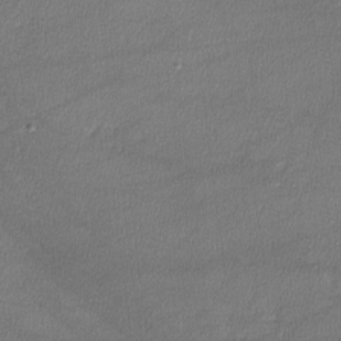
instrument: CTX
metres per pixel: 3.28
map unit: lHvf
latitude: -11.6344
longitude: -100.9514
